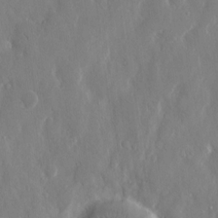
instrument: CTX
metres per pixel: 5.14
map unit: eHh
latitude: 12.5168
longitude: -71.5560
